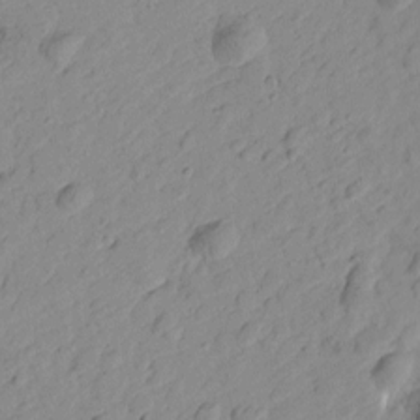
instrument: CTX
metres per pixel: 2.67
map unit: Htu
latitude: -0.0472
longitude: -175.2726
